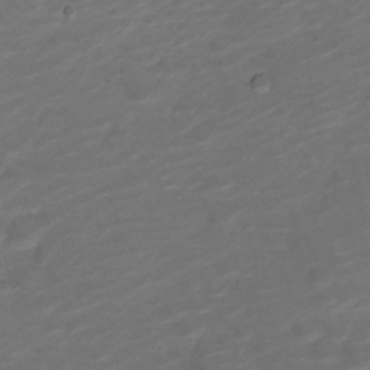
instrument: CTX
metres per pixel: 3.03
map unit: Nve
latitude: -20.4251
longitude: 105.5021
